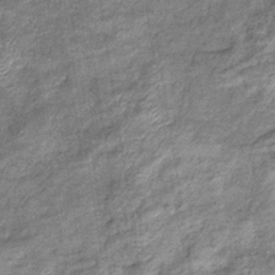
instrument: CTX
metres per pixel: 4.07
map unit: eHb
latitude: -37.7666
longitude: 77.6533
